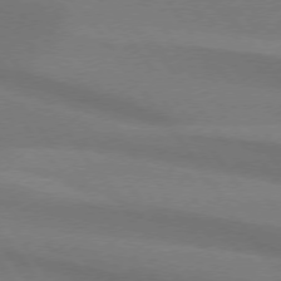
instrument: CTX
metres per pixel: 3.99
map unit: lApd
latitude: 74.1956
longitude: -63.8017
